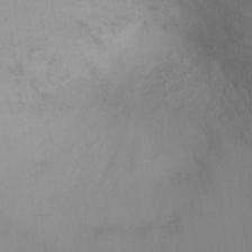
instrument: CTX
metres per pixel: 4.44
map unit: Ht
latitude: -4.2550
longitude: -28.8191
